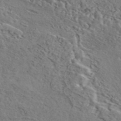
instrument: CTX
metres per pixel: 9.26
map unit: eAb
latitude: 43.5560
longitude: 114.2361
